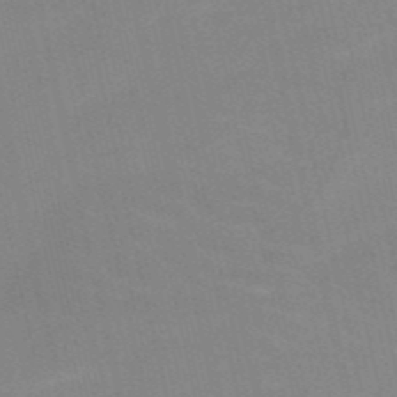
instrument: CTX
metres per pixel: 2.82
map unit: HNb
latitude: -52.5762
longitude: -45.1970
